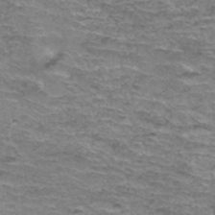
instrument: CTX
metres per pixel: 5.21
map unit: Hto
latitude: 37.1403
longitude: -43.1403
